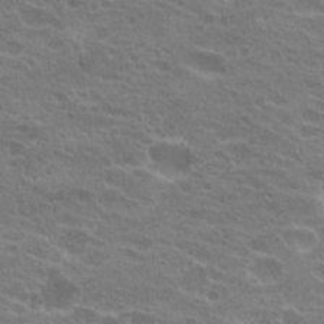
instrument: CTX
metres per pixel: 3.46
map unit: Hto
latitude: 21.8584
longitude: -40.5734
